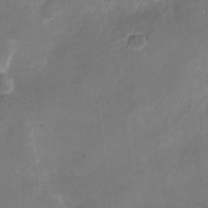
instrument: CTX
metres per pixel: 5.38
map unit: Nhu
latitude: -26.3306
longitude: -70.9325
